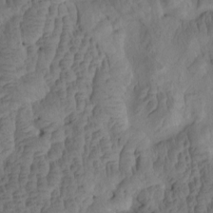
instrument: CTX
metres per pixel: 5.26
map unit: eHh
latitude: -1.4077
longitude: 15.2376
